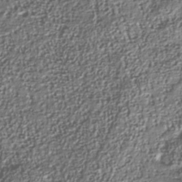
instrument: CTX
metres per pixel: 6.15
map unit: Nhu
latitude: -41.1998
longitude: -85.8772
